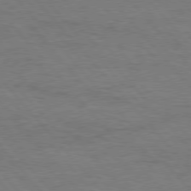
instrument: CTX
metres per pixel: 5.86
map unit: Hpe
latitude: 76.2144
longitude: -157.7449
